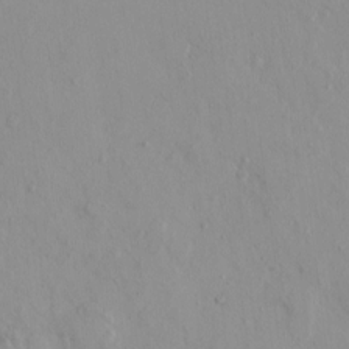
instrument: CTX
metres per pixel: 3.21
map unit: eHh
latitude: -0.0850
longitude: 16.0661
